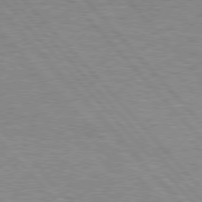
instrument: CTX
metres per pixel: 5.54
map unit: Hpe
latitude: 77.0458
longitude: -157.4237
